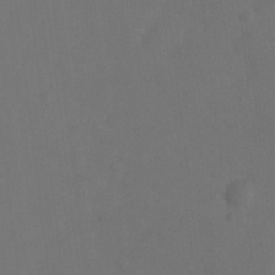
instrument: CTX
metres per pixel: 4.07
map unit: Ht
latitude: 2.0633
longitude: -23.0836
